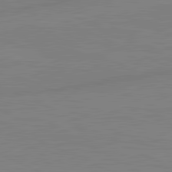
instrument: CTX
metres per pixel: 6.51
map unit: lApd
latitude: 81.7072
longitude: -172.8569
